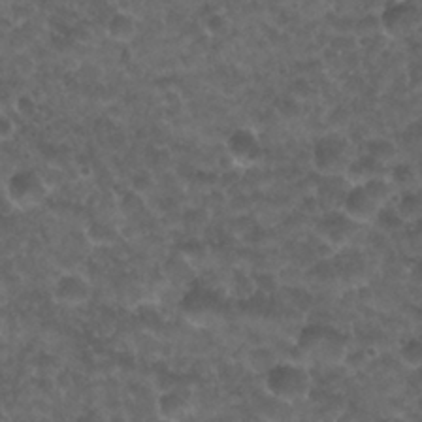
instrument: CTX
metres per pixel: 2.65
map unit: Nhu
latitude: 26.8569
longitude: -53.8395
